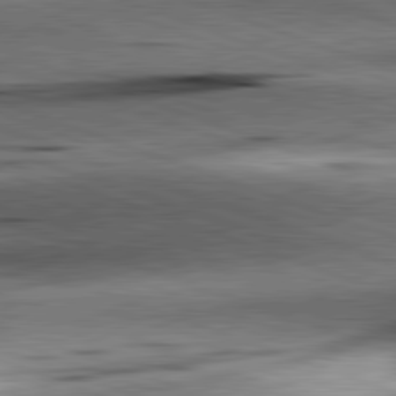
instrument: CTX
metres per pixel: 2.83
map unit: lApd
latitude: 81.7639
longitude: -151.9528
